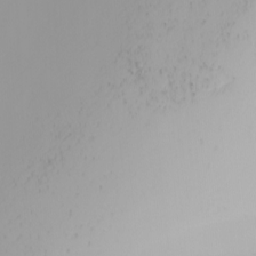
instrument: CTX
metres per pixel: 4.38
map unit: Nhu
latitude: -4.6518
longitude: -93.1781
